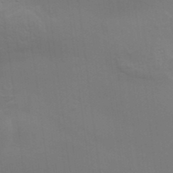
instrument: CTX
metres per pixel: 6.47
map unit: Aa
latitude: 33.4804
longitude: -133.8017
